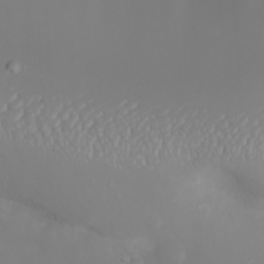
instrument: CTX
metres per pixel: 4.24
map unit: Nhu
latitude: -4.8030
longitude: -73.8206
